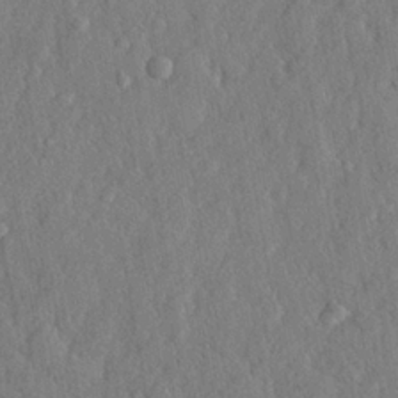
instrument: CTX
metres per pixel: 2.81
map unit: lHvf
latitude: 23.1781
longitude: 143.8800
